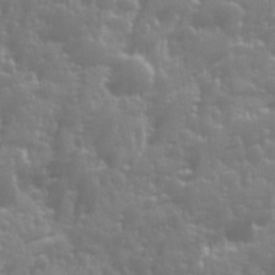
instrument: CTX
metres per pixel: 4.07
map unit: Ave
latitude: 12.7246
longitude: -103.7260
